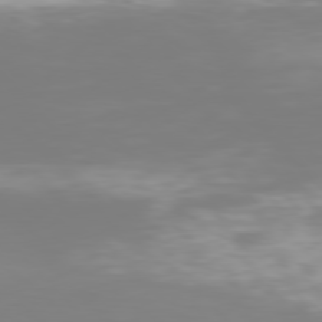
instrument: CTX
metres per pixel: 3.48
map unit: Hpe
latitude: 77.5182
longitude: -166.4412
